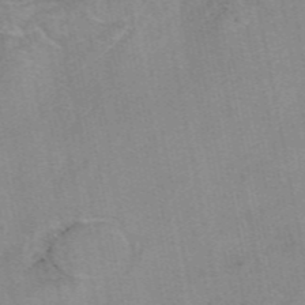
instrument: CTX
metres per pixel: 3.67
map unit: eAb
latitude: 49.0081
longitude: 103.7667
